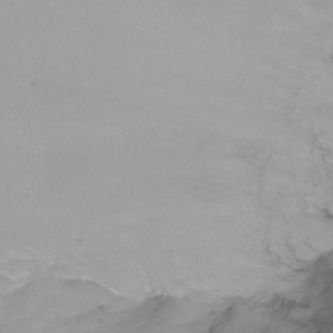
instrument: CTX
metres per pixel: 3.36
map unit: Ht
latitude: -6.6518
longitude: -30.0822
